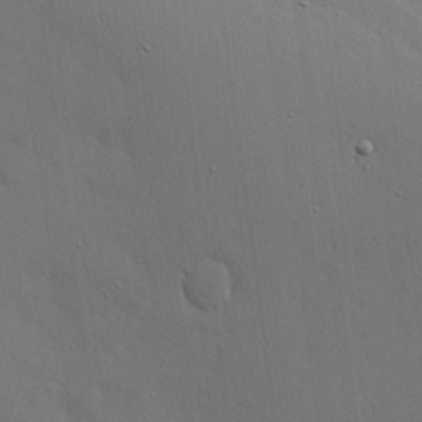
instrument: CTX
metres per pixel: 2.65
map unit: lHvf
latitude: 18.5923
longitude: -117.1403
